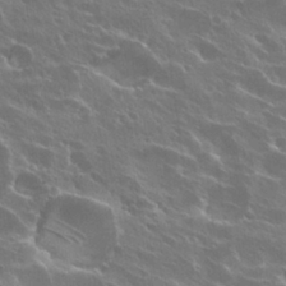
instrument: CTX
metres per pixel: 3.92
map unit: Hto
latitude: 27.5749
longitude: -41.1592
